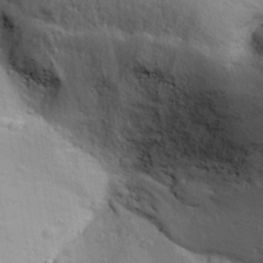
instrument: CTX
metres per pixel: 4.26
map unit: Aa
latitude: 31.5183
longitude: -145.1403
